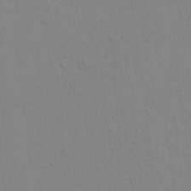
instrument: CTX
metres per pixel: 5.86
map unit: lAvf
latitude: 8.5168
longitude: 169.4832
